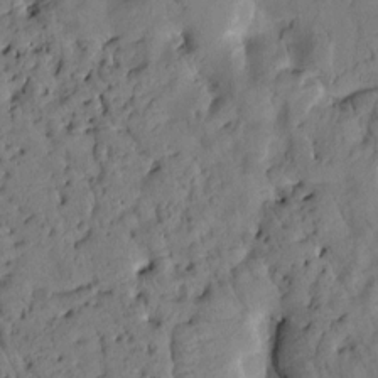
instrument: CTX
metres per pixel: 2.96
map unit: Htu
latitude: 3.0269
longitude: 178.5007
